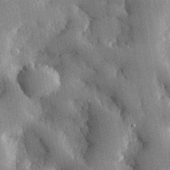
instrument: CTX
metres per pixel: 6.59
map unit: eHh
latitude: 30.1389
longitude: -79.6505
